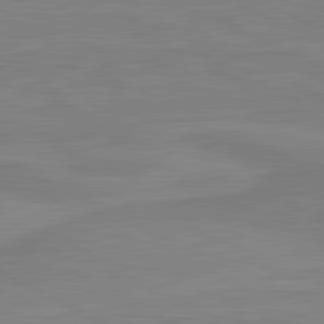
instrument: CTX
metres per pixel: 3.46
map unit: lApd
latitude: 81.1214
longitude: 171.4832
